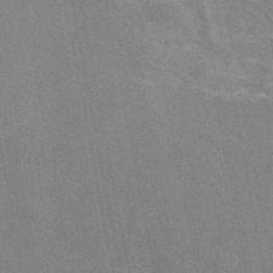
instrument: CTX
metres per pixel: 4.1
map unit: eAb
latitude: 46.9892
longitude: 116.4251
